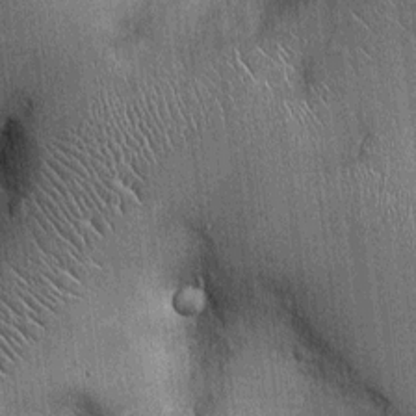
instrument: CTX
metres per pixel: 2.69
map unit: Ht
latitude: -2.8219
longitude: -13.0270
